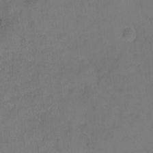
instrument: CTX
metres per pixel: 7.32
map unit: eHh
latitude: -8.9164
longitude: -65.7639
